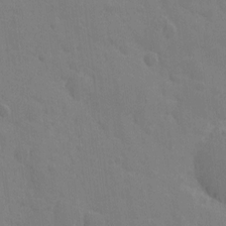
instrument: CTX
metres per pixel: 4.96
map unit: eHh
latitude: 5.6694
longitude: -66.0444
